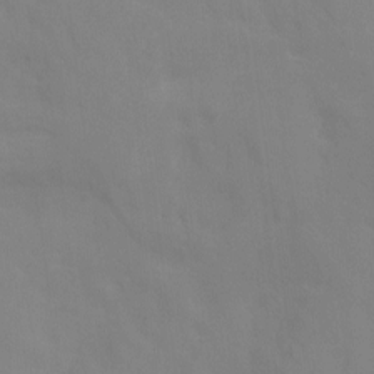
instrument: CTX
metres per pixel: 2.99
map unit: Ht
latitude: -10.5007
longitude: -46.0255
